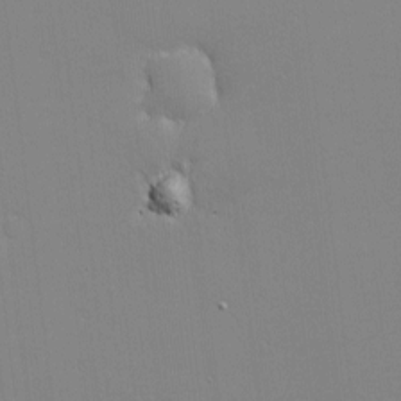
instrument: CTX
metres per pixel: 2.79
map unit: eHh
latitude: -2.9919
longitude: -80.4034
